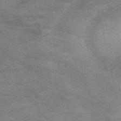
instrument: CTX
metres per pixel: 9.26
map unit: HNb
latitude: -53.0486
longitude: -38.9891
